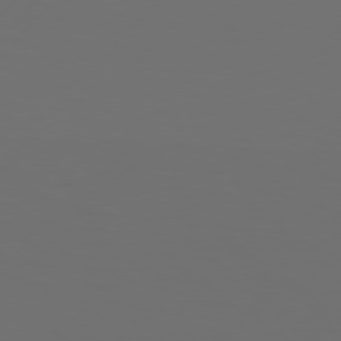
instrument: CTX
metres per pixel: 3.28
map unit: Hpe
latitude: 75.3671
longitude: -128.4034
